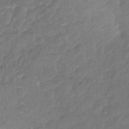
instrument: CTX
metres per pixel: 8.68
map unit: Nhu
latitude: -19.4076
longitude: -57.3292
